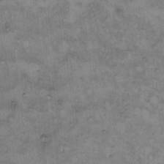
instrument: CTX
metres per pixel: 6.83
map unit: Hto
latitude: 9.1592
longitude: -60.0255
